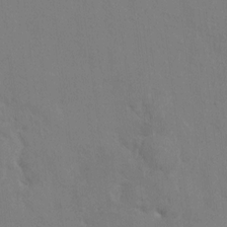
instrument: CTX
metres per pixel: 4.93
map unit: HNhu
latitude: 7.1970
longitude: -3.1592
